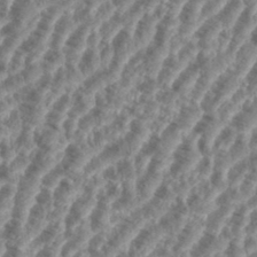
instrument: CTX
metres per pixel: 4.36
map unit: eHh
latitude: 35.6694
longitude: -136.1200
